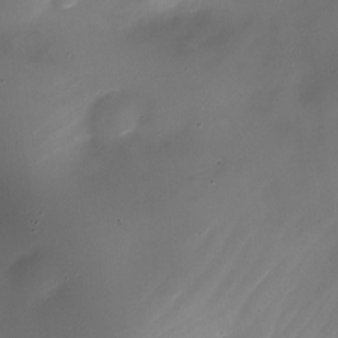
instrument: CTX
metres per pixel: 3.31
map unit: Nhe
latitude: -19.2376
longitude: 144.4629
